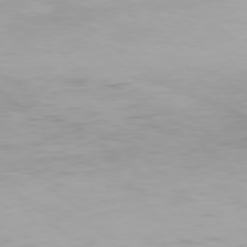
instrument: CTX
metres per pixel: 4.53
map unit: Hpe
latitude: 76.9702
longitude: -134.3845
